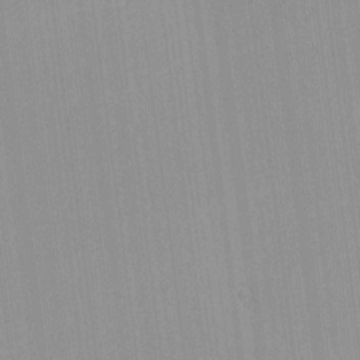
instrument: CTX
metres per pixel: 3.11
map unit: lHvf
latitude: -12.9353
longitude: -103.0836
